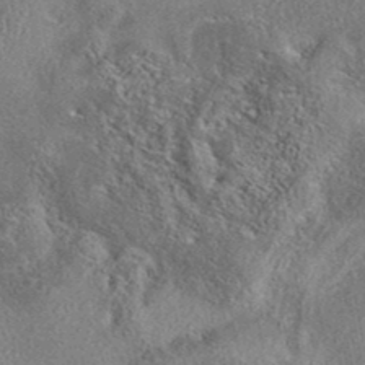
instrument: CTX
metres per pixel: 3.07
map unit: eAb
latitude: 37.6127
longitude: 112.5763
